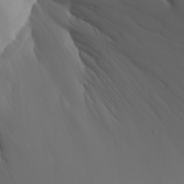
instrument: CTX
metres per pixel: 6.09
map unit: Aa
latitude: 24.3467
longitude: -127.2537
